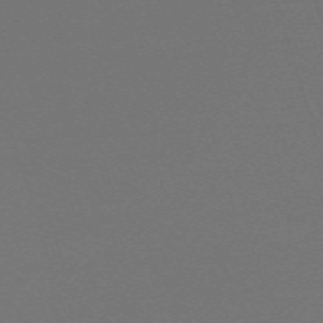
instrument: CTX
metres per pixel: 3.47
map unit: eHh
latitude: -63.8611
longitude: 52.3495
